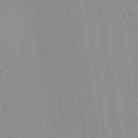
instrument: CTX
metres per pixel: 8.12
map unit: Aa
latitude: 25.3481
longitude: -137.4805
